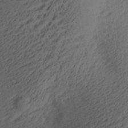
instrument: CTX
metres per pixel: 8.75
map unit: Aa
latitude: 27.3293
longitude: -137.6694
